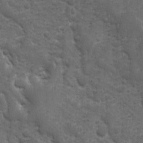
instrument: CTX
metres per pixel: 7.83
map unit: Ave
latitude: 10.7057
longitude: -103.9528
